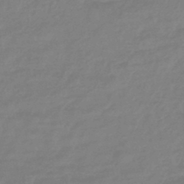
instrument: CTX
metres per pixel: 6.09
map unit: eHb
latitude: -46.1228
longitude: 84.2361
